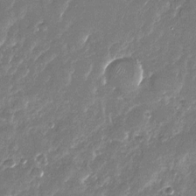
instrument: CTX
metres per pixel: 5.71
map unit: Nhu
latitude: -27.0864
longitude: -62.2334
